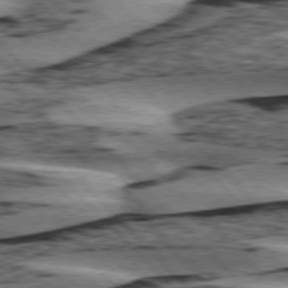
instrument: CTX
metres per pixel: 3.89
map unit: lApd
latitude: 76.5356
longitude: -78.5546
